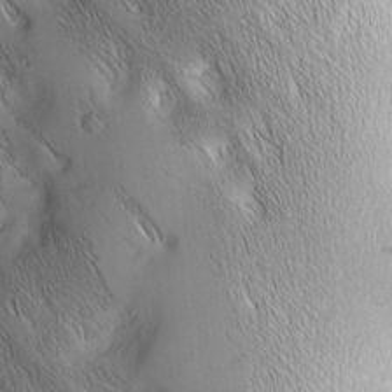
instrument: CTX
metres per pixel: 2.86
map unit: Nhu
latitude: -6.6329
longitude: -151.7449
